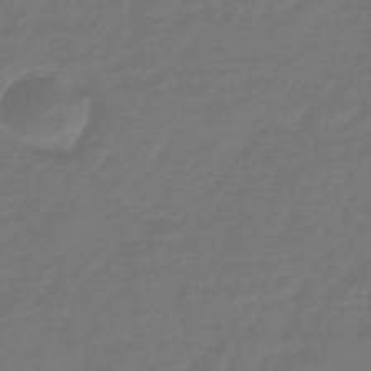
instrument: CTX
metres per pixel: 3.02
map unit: HNhu
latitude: -46.6329
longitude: 89.7477
